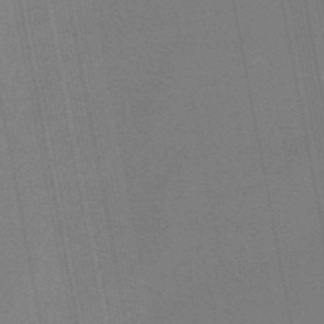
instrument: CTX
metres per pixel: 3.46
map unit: lHb
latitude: -48.2362
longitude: 68.3306
